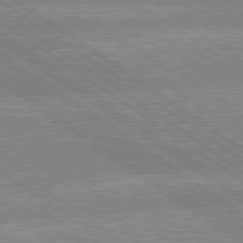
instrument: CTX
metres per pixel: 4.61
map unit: lApd
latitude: 79.4238
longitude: -157.3103
